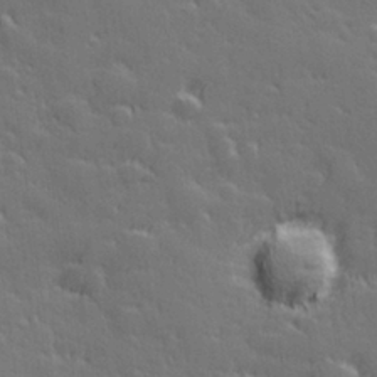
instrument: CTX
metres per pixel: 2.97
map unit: Hve
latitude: 27.0459
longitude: 145.0109
